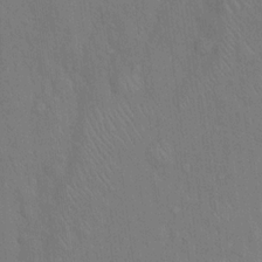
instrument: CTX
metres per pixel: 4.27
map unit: Hto
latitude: 15.7450
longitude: -57.7449
